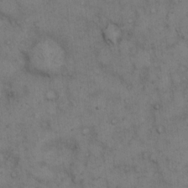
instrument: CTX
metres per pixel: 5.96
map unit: eHh
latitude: 13.0081
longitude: -62.9514
